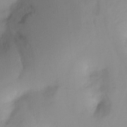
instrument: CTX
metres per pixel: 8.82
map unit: Ht
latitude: -6.6140
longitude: -29.3481
